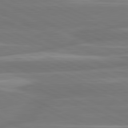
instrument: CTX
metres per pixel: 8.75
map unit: lApd
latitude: 81.2348
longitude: -135.8016
